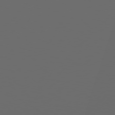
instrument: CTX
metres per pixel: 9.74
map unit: Hpe
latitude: 76.7624
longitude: -138.9514
